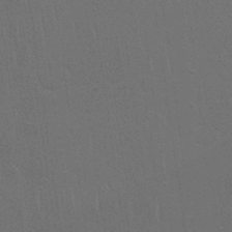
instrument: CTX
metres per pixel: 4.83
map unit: Nhu
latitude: 28.9325
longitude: -64.2900
